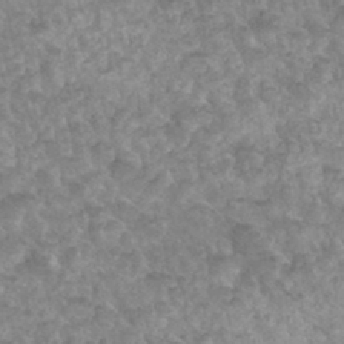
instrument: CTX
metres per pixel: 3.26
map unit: Hto
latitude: 34.3467
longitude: -49.6505
